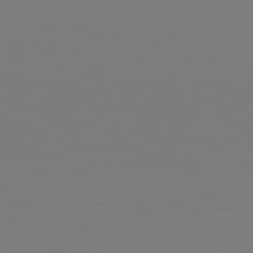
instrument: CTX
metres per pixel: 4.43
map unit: Hpe
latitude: -82.1984
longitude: 8.2361
